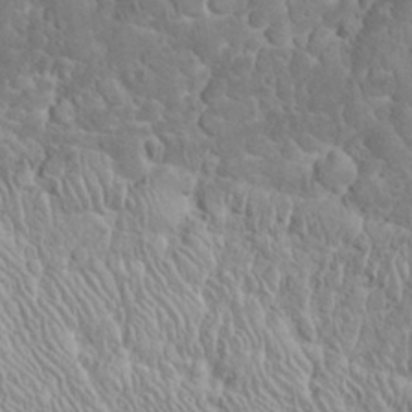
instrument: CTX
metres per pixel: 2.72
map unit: eHh
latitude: 32.6868
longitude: -64.2145
